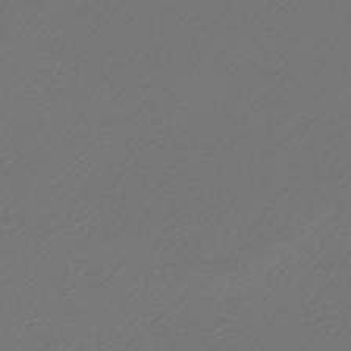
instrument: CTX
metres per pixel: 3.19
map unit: lHb
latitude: -46.8975
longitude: 59.7855
